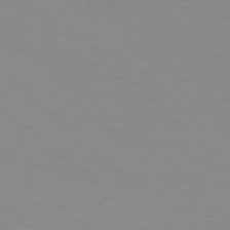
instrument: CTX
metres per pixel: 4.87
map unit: Hpe
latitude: 77.9528
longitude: -160.3278
